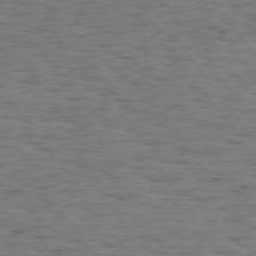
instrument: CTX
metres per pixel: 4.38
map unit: Hpe
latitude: 74.5168
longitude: -133.1970
